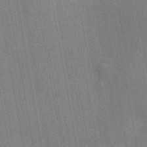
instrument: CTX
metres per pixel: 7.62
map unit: Nhu
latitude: -11.6155
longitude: -21.7828
